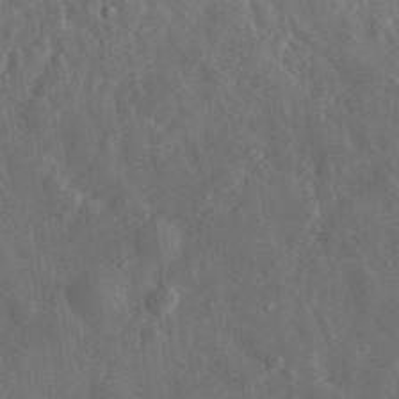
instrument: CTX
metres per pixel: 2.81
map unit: eHh
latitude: 31.9717
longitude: -77.9150
